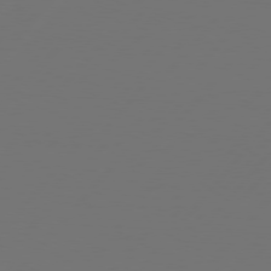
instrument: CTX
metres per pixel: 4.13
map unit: Hpe
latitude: 76.6112
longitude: -138.7057
